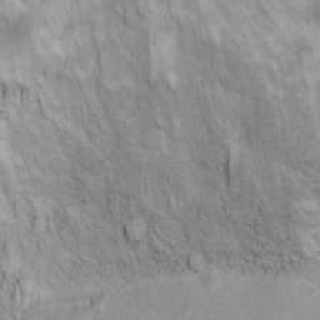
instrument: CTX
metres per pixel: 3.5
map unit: Ht
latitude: 11.4427
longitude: -32.1011
